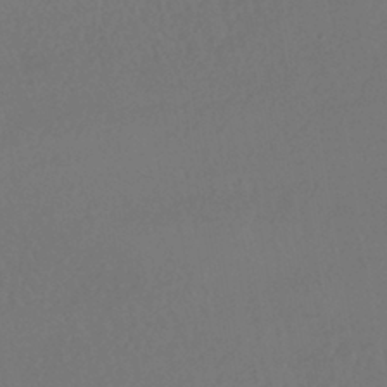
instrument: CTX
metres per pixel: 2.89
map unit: HNhu
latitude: -41.5777
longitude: 97.3888
